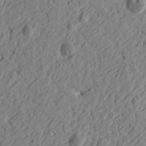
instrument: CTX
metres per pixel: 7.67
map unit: Htu
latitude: -1.9745
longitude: -178.6491
